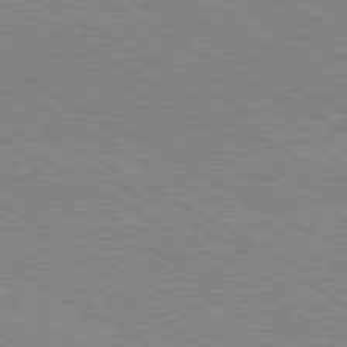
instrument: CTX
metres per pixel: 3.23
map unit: Hpe
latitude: -80.7841
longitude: 20.1983
